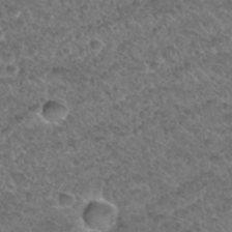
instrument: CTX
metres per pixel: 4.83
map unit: Hto
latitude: 32.3845
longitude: -49.2537
